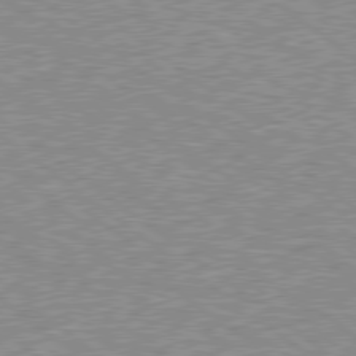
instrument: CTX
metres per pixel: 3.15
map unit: Hpe
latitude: 78.6302
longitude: -171.3482
